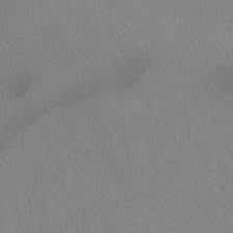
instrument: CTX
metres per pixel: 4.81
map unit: Ht
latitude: -15.6722
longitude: -43.4615
